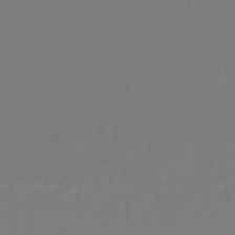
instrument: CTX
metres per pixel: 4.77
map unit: lHb
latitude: -44.8975
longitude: 78.7085
